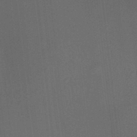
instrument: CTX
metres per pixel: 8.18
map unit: HNhu
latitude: 12.4412
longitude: 10.8597
